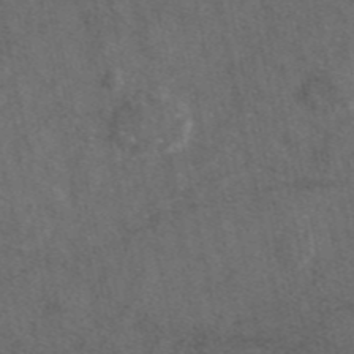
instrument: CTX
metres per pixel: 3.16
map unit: eAb
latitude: 46.8947
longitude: 111.6721
